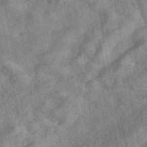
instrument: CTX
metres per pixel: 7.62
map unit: eAb
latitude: 45.9150
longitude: 128.0472
